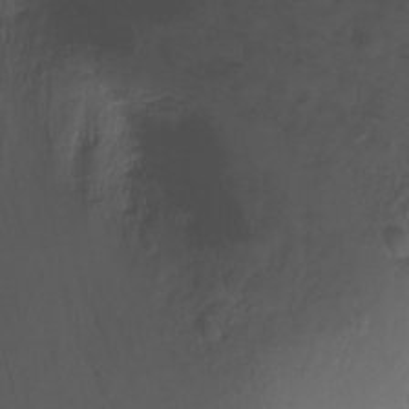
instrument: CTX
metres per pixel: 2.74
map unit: Ht
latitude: -7.4454
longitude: -27.3293
